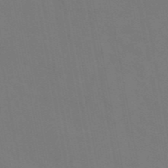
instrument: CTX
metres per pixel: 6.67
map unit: eAb
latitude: 46.9136
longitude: 121.3509
